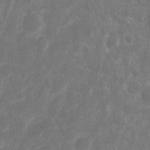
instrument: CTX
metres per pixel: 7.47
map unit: eHh
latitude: 7.2915
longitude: -70.2522
